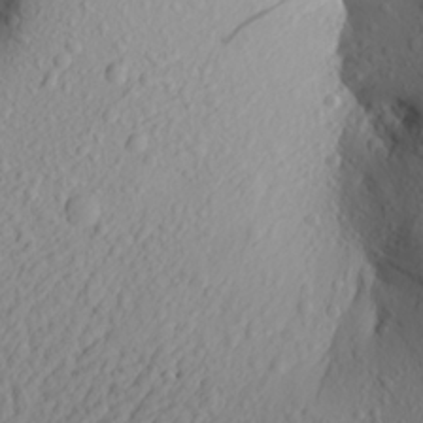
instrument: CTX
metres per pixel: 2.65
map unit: Aa
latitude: 22.4412
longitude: -144.0822
